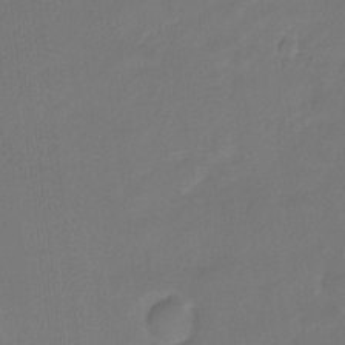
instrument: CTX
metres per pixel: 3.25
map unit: Ht
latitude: -10.7085
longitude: -39.1592
